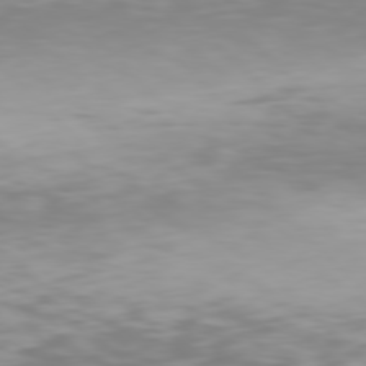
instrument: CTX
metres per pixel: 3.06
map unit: Hpe
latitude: 77.1214
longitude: -162.2523
